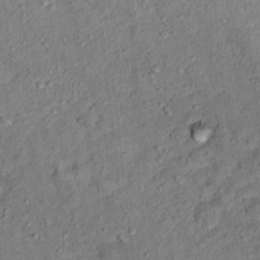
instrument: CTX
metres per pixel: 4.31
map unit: Ht
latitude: 9.7450
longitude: -37.7072
